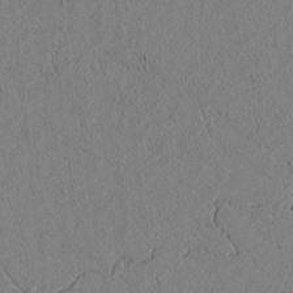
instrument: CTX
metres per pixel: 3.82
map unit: lAvf
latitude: 5.2726
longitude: 166.6329
